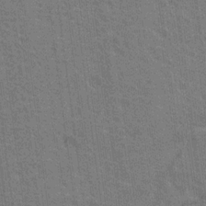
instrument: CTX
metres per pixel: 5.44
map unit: Nhu
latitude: 18.5356
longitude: -30.8569
